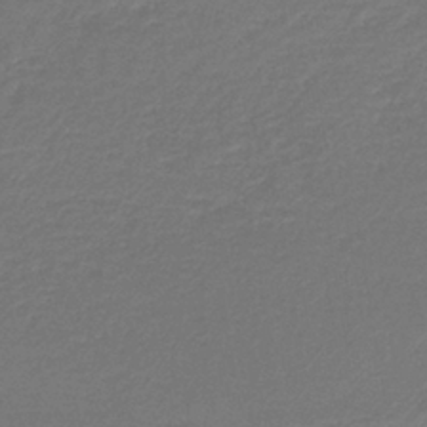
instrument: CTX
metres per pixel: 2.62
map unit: HNb
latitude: -38.2362
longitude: 55.4266
